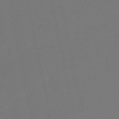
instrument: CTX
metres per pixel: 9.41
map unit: eHb
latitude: -50.2739
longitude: 79.0108
